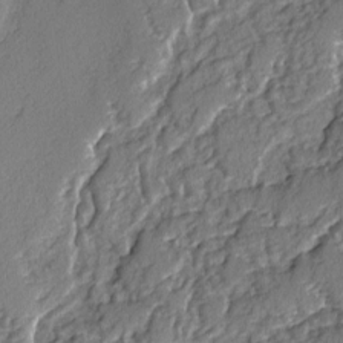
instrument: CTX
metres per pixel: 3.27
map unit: lAvf
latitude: -3.2942
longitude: -107.7828
